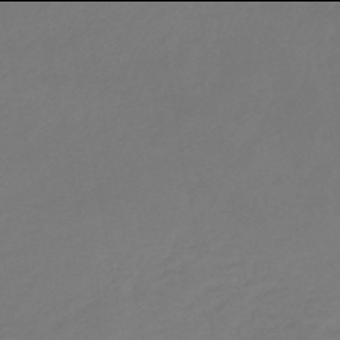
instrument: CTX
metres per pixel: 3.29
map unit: lHb
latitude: -46.0094
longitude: 66.4629
